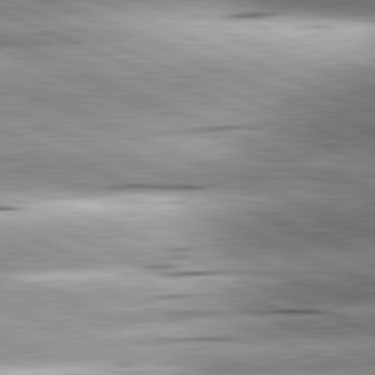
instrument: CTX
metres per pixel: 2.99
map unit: lApd
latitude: 81.8394
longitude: -167.3292
